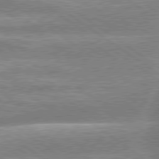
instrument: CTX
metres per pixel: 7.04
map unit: lApd
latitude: 79.2915
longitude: -159.3482
